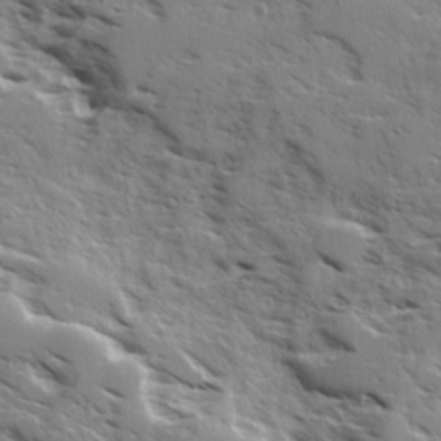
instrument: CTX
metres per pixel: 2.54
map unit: Ave
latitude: 16.8002
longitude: -129.6694
